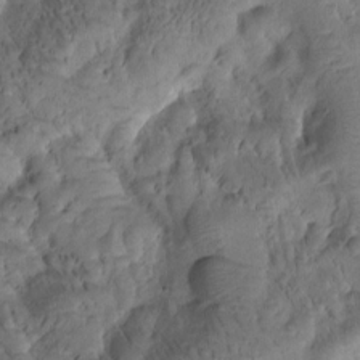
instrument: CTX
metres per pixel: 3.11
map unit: Htu
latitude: -1.3888
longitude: 170.7841
